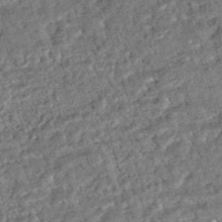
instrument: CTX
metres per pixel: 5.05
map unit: HNhu
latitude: -46.7085
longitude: 99.4643
